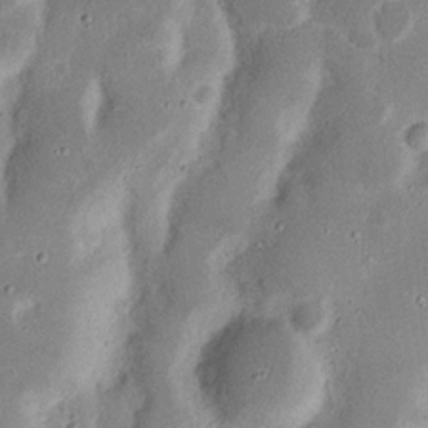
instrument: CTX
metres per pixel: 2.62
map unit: Nhu
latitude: 17.4237
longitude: -74.2145
